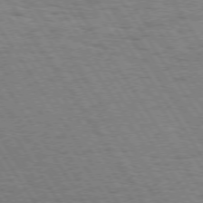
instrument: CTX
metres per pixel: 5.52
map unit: Hpe
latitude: 73.6505
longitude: -134.0633
